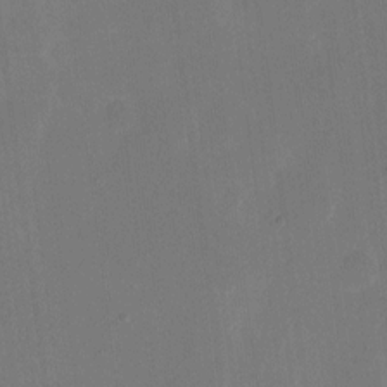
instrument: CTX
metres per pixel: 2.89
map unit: eHh
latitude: 10.9136
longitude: -68.2145
